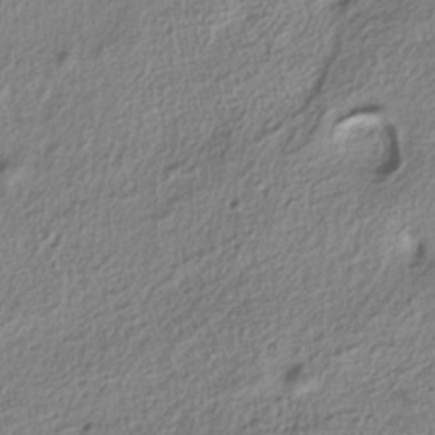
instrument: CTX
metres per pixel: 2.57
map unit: ANa
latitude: -37.6910
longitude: 94.3306
